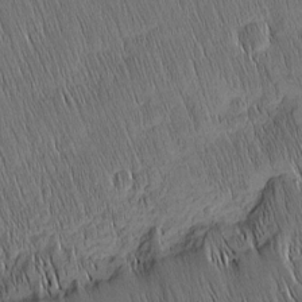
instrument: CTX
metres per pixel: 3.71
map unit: Nhu
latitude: -5.1431
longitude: -151.5182
